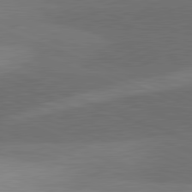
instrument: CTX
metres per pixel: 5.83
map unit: lApd
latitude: 81.7072
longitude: 136.7085
